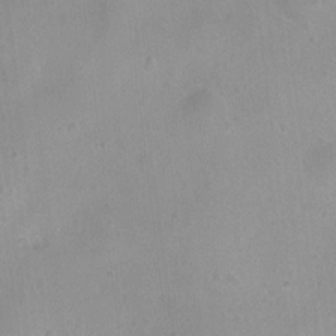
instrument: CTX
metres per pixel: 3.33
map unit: Ht
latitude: -8.1795
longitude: -21.4049
